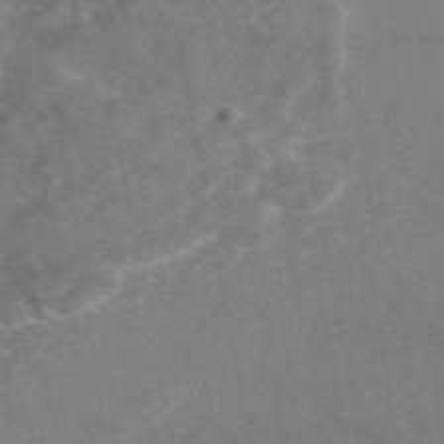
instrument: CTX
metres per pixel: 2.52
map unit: eAb
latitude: 46.4601
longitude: 117.1809
